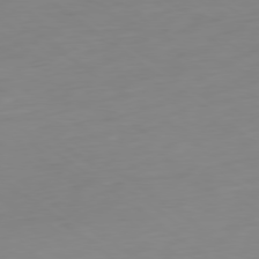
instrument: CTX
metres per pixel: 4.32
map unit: Hpe
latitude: -79.3509
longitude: 13.5021
